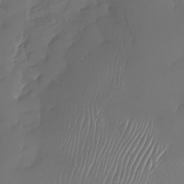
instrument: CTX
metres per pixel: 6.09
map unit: Nhu
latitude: -27.7855
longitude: -61.1970
